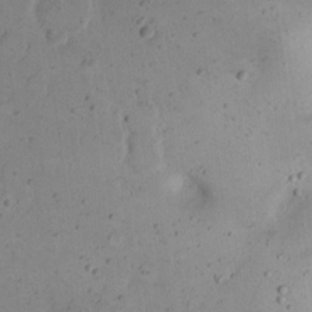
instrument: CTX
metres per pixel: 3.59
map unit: eHh
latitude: 22.7624
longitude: -69.6883
